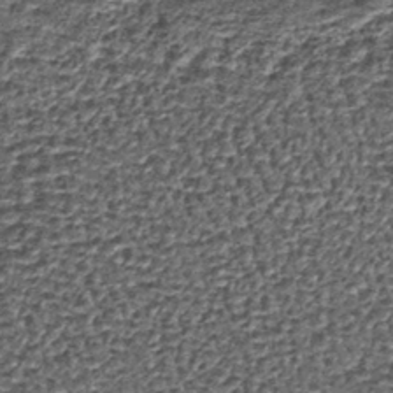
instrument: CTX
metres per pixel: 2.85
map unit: lHb
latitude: -39.9178
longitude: 64.1228
